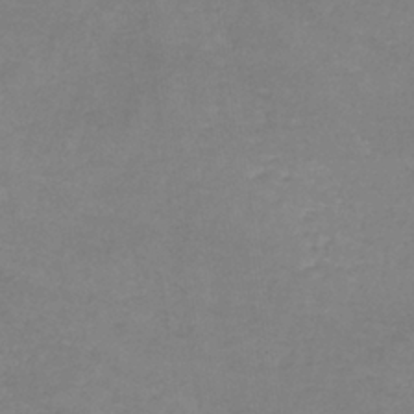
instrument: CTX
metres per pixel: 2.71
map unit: eHb
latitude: -36.1227
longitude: 73.2187
